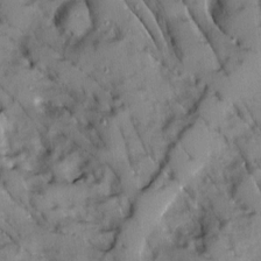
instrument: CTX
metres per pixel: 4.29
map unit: Ave
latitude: 8.8758
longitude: -103.1781
